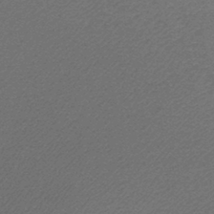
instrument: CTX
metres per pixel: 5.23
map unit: lHb
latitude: -41.8989
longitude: 66.3306
